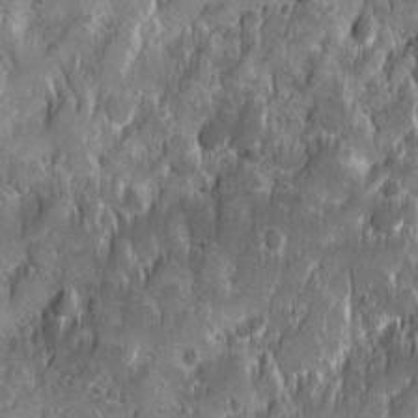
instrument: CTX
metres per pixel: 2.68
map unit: Ave
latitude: 9.9528
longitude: -104.9136
